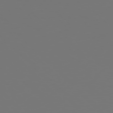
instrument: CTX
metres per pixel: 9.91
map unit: Hpe
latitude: 77.8961
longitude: -166.8380
